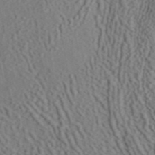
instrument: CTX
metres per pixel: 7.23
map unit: ANa
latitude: 42.1956
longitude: 55.0109
